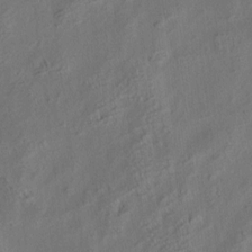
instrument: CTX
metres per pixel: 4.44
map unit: eHh
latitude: 6.5168
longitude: -77.0080
